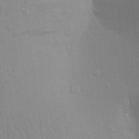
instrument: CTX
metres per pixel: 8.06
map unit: Aa
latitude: 22.9325
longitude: -145.2915
